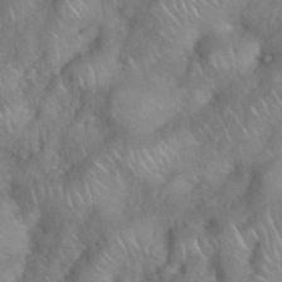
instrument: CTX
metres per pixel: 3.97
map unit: eHh
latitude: 39.1592
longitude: -58.2900
